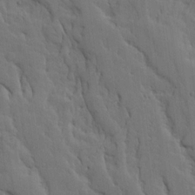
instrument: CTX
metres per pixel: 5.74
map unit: Ave
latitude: 13.8206
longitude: -131.8773
